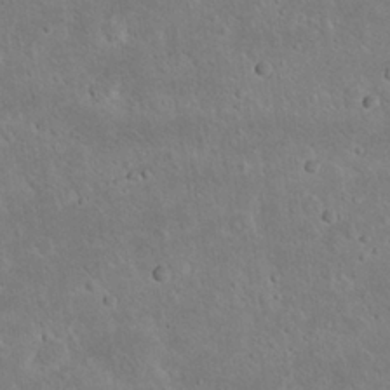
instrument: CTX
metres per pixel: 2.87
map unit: Nhu
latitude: 23.2726
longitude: -71.6883
